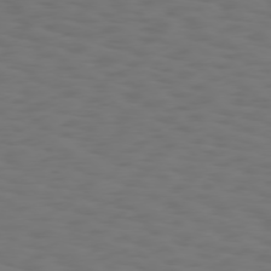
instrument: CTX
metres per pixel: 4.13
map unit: Hpe
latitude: 75.7639
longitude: -132.8380
